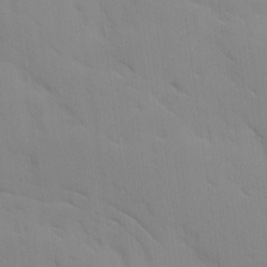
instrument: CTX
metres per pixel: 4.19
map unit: Ave
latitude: 9.0459
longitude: -103.2915
